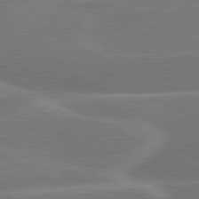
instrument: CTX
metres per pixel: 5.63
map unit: lApd
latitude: 80.9703
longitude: 128.1228
